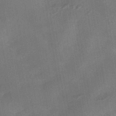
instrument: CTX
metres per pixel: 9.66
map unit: HNhu
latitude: -42.8785
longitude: 91.7289
